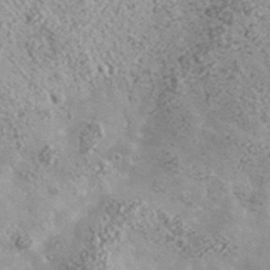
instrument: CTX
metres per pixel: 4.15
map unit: lHvf
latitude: 37.8017
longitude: -87.8205
